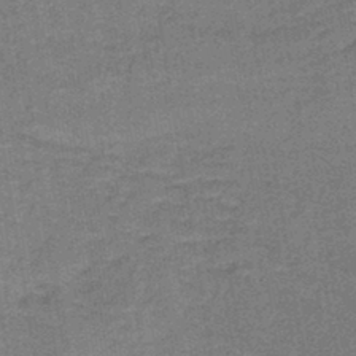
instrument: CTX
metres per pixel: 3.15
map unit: lHb
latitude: -41.5588
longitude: 57.5588
